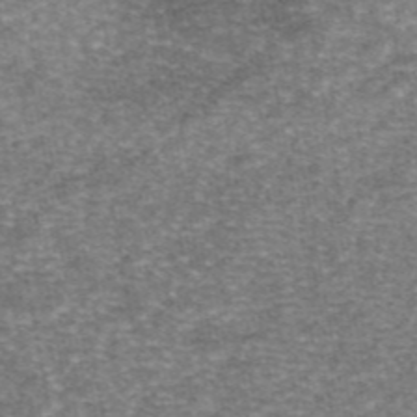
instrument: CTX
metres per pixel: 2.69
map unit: eAb
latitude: 46.5168
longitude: 104.1605
